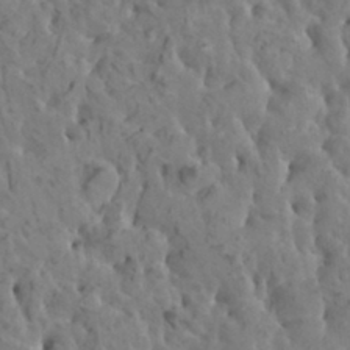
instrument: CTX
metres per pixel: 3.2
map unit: HNhu
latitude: 6.4223
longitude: -0.8191
